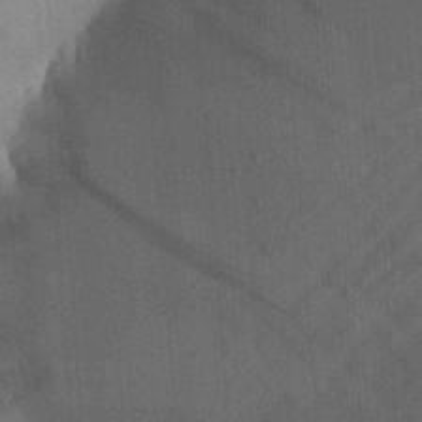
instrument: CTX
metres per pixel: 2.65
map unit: Aa
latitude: 22.2145
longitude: -144.2900
